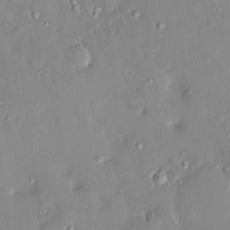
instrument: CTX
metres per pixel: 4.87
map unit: HNhu
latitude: 5.7827
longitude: 1.3888
